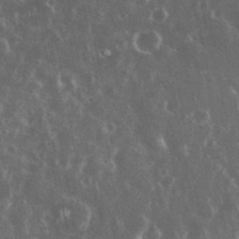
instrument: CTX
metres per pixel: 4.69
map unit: eHh
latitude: 34.6679
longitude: -60.2144
